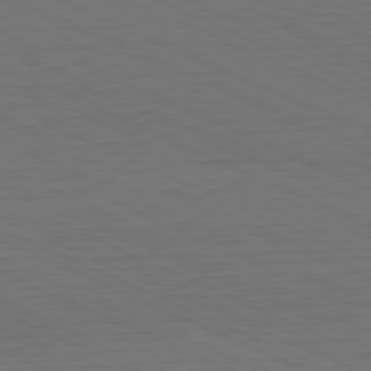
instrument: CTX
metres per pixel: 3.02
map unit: Hpe
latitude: -81.8045
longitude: 19.1053
